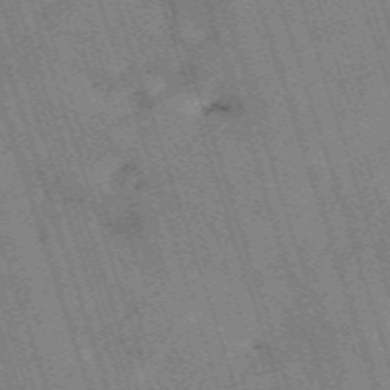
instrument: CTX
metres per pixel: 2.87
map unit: HNb
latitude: -54.0283
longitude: -48.3467
